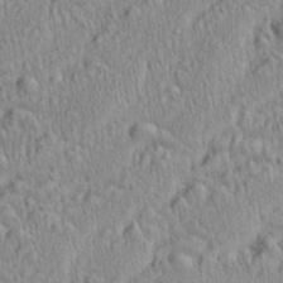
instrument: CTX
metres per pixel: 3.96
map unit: Aa
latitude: 28.2333
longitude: -137.1592
